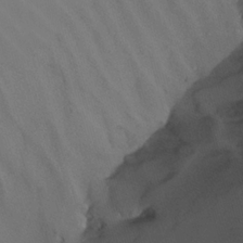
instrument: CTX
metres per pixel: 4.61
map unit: Nhu
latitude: -14.6141
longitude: -54.3845
